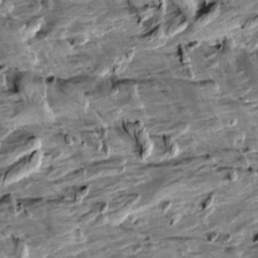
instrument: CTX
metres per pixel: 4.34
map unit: Aa
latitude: 10.8947
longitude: -141.6127
